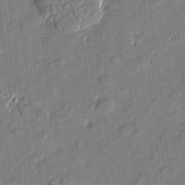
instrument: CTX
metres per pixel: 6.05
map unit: Htu
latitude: -6.5762
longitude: 176.8219
